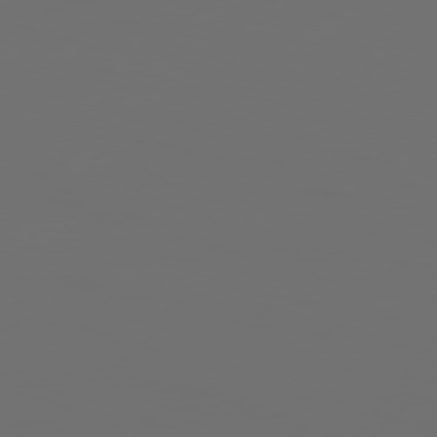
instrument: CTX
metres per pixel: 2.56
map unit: Hpe
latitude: 76.0444
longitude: -140.8758
